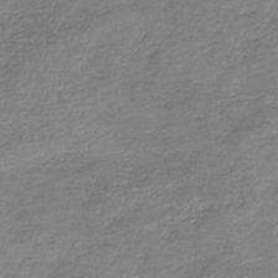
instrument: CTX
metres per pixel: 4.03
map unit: eAb
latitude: -35.6533
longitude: 52.3873
